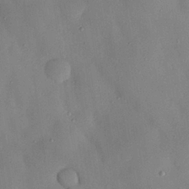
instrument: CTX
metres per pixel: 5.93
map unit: Nhu
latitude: 26.1767
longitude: -72.8758
